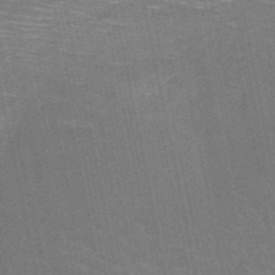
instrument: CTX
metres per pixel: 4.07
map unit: HNb
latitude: -51.4265
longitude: -44.0822
